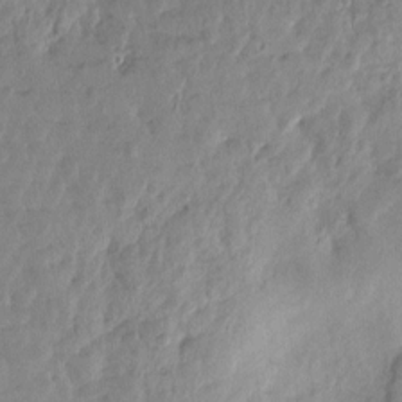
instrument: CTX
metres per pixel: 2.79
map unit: Htu
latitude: 1.9528
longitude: 179.7477
